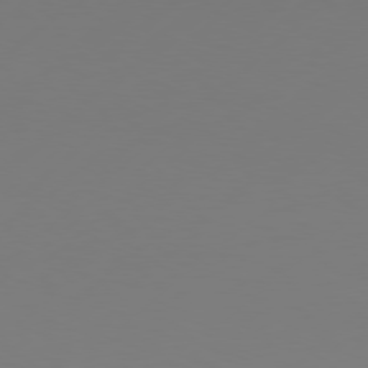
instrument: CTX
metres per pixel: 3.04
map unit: Hpe
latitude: 76.9513
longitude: -131.1593
